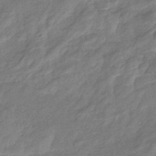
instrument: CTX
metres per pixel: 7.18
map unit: eHb
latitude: -41.1998
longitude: 80.7274
